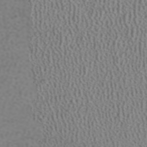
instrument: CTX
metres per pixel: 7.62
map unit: ANa
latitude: 39.5560
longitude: 24.4062
